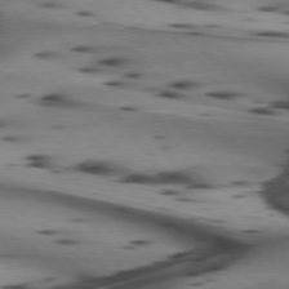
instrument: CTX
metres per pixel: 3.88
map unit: lApd
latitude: 74.8569
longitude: -64.3278
